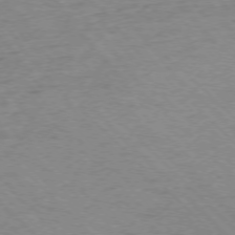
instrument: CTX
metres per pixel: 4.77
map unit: Ap
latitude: -75.4455
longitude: -79.9717
